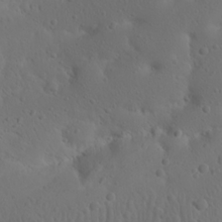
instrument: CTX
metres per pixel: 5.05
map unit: Nhu
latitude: 22.6112
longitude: -72.1200
